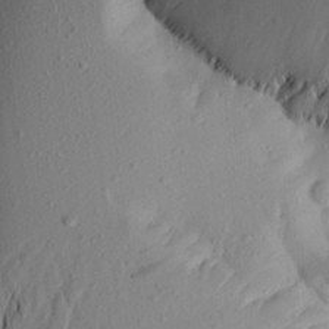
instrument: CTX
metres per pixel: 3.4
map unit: Aa
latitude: 20.9892
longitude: -146.2523
